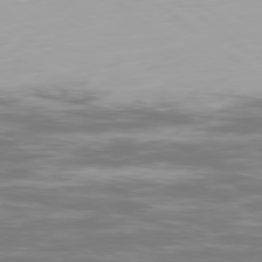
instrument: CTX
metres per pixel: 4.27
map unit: Ap
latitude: -79.1998
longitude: -60.3467
